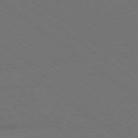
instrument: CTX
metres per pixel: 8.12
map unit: Ap
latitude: -79.4643
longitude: -54.3656
